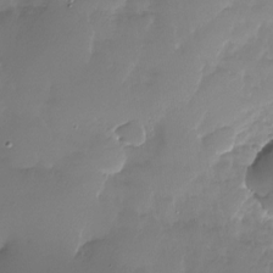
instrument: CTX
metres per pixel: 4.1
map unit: Nhu
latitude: -27.6155
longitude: -60.4412
